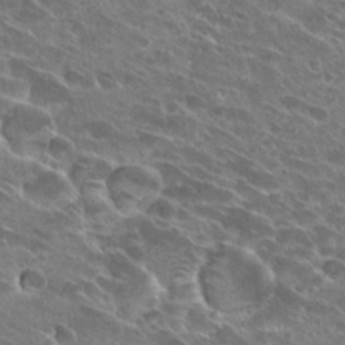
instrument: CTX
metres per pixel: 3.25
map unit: Hto
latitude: 26.5924
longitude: -41.8205
